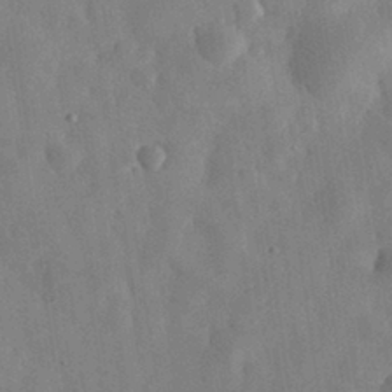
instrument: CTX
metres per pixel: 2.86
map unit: eHh
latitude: 30.5357
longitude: -75.7639
